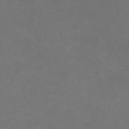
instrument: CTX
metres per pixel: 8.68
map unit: HNhu
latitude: -2.7652
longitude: -3.4426
